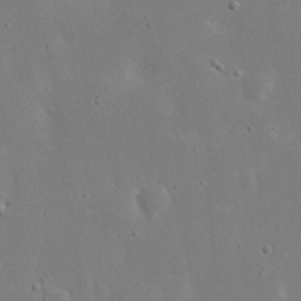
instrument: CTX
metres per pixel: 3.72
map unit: eHh
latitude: 18.9136
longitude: -71.7072
